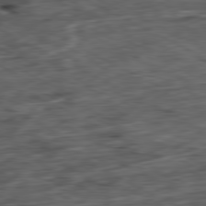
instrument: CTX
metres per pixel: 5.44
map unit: Ap
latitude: -81.0487
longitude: -73.1026
